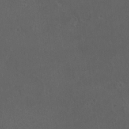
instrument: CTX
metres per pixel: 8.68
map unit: eHh
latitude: -2.5573
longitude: 19.5399
